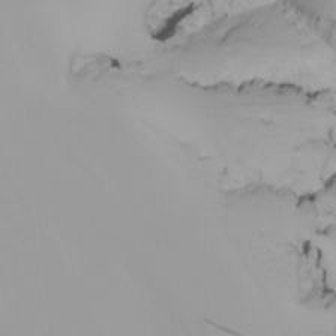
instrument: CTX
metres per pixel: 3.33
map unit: Nhu
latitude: -6.3117
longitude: -94.2901
